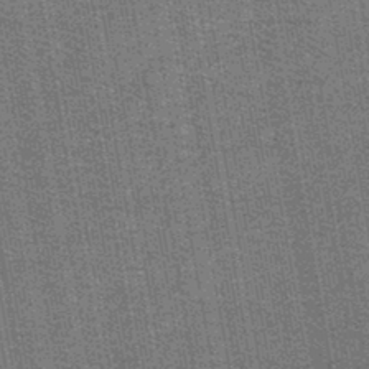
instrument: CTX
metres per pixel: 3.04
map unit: lHb
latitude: -44.6330
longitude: 57.7477
